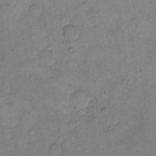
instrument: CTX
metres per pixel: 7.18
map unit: Hto
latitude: 6.4034
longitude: -61.8394
